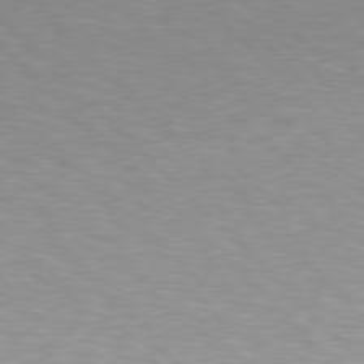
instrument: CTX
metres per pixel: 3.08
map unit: lApd
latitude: 77.5182
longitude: -59.7072
